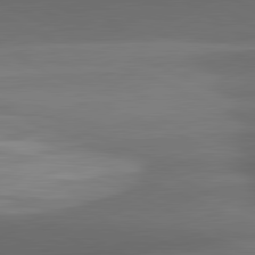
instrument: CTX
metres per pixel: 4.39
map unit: lApd
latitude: 81.7261
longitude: 132.8030
